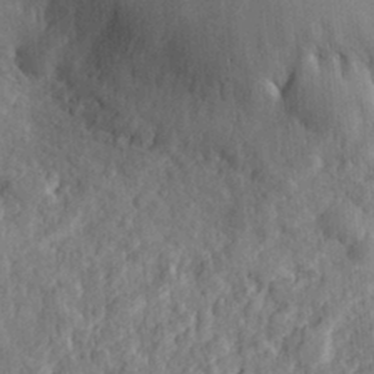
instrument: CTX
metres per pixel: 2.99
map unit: eHh
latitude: 28.9891
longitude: -76.7624
